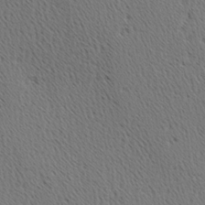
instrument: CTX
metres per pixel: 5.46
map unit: Hve
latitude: 3.1214
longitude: -124.8380
